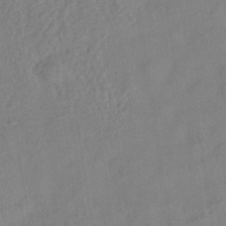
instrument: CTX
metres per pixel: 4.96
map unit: Hve
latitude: -33.4455
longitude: 92.3117
